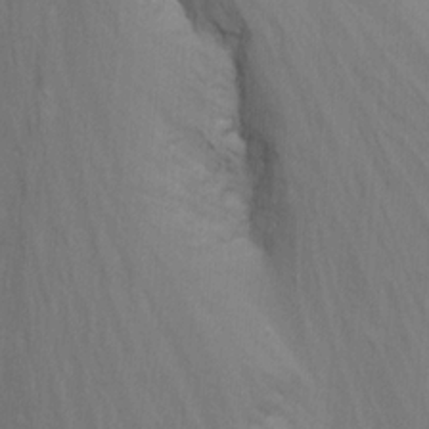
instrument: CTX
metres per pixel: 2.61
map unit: Nhu
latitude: -8.6896
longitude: -48.3467
